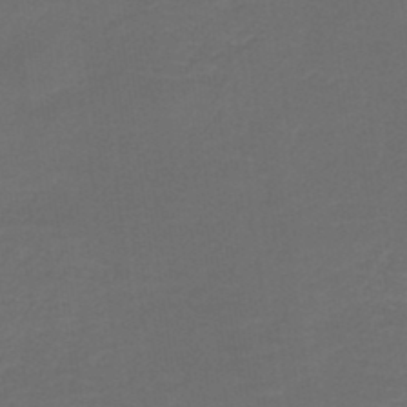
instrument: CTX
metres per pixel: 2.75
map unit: lHb
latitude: -38.4251
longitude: 58.2550
